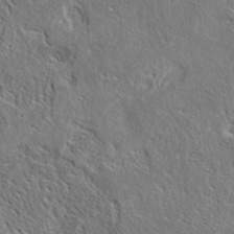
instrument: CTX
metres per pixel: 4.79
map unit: eAb
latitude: 38.2333
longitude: 113.3699
